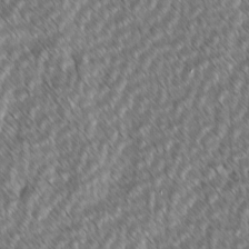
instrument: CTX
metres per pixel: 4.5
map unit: lAvf
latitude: -2.5573
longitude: -114.2333
